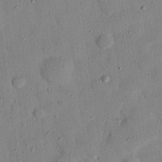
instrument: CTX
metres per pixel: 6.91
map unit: eHh
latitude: 26.5546
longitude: -76.0633
